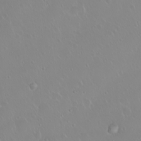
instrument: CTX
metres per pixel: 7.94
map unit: eHh
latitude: 1.6505
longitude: -55.2159
